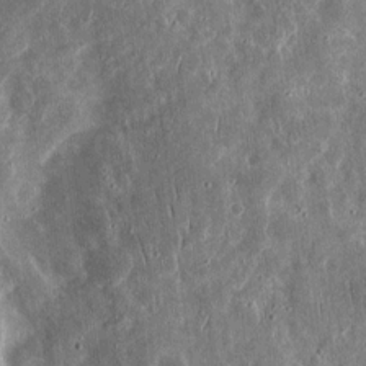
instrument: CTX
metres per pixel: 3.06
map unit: eHh
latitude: 12.6869
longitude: -73.8017
